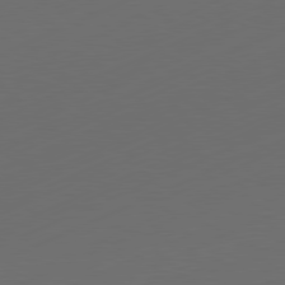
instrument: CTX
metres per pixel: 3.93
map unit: Ap
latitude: -81.5588
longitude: -85.3293
